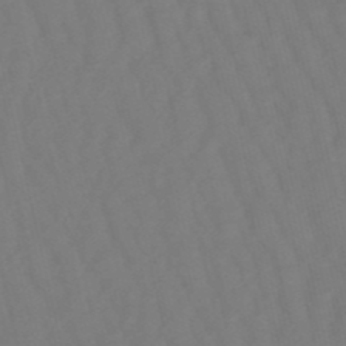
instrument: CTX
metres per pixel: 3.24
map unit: eHb
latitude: -50.0472
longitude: 76.3306
